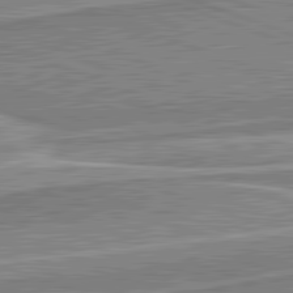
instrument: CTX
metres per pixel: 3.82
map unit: lApd
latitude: 82.3089
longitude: 139.9178
